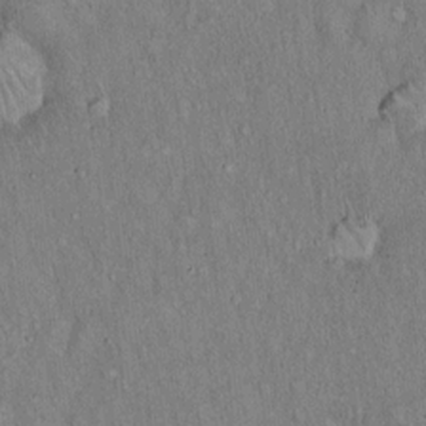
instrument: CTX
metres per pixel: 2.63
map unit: Hto
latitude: 15.3671
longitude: -58.5924
